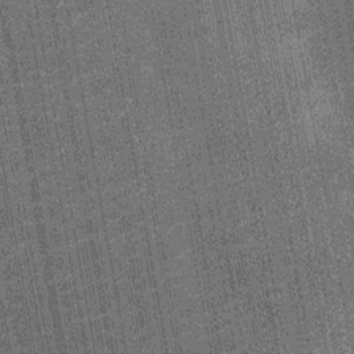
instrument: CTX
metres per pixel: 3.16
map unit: Nhu
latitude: -12.4251
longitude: -21.6127
